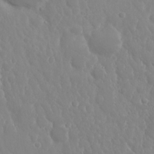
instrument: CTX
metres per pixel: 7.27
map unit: Nhu
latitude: 24.8191
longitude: -61.2726
